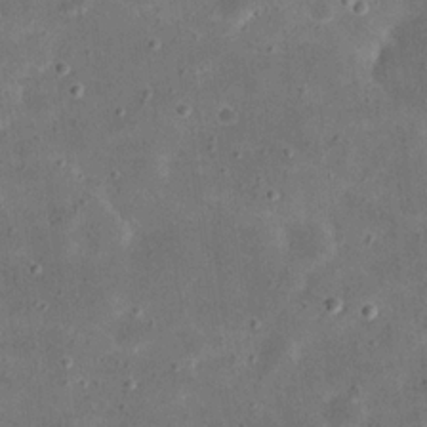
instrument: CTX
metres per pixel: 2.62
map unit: eHh
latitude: 21.3671
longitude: -66.1011
